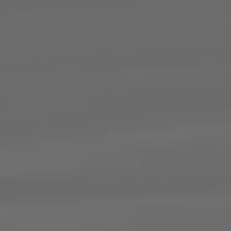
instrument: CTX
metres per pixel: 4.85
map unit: lApd
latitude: 83.5371
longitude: -127.6694
